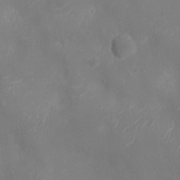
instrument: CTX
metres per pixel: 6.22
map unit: Ht
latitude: -11.8045
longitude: -21.4994
